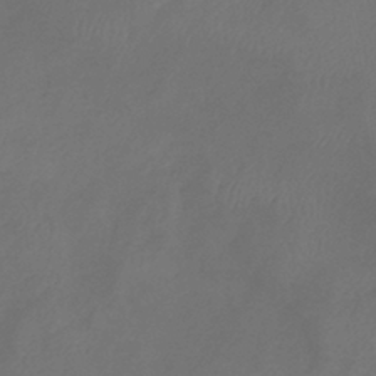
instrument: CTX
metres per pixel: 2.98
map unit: eHb
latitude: -39.2187
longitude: 76.8219
